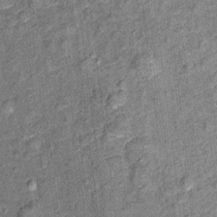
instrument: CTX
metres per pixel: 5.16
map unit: Ht
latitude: 11.1025
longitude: -38.7057
